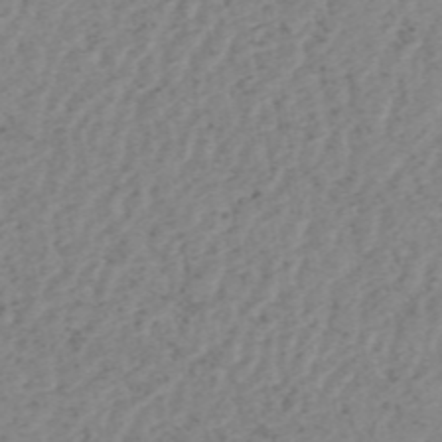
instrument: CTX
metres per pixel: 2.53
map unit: HNhu
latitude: -48.4440
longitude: 30.6329
